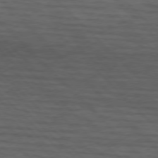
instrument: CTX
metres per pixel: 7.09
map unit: lApd
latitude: 75.4993
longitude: -83.1781
